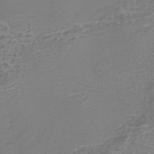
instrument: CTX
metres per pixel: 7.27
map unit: Nhe
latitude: -45.3132
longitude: 152.8597
